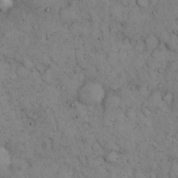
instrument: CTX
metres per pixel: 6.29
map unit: eHh
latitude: 15.8017
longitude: -63.8962
